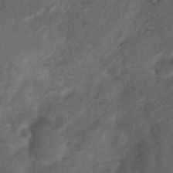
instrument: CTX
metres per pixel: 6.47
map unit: Nhu
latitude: 6.1200
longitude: -22.8947
